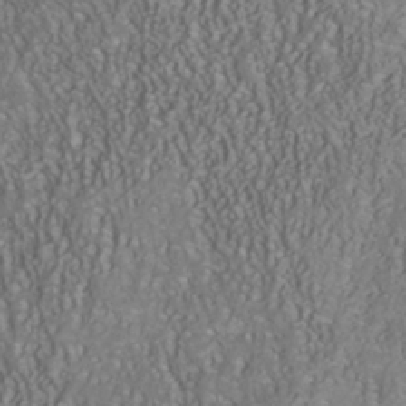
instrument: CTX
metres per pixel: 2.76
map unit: Nhu
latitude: -40.8030
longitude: -85.1781
